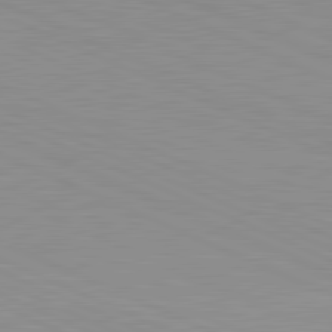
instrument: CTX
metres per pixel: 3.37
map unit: lApd
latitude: 81.6127
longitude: -168.2712
